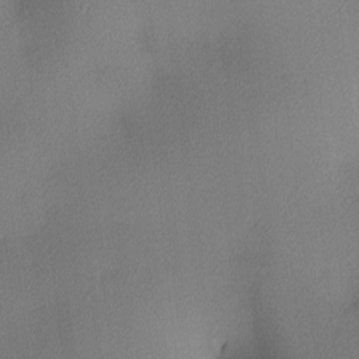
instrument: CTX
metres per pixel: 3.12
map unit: lAa
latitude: 2.8002
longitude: -115.7827
